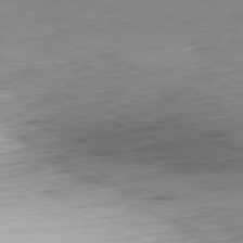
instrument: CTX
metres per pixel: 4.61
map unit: Ap
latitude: -81.8423
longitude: -70.1578
